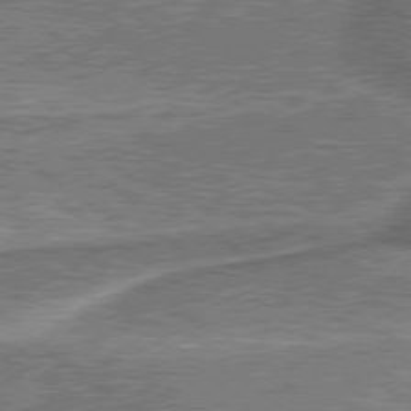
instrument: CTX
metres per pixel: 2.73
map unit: lApd
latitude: 79.8961
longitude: 174.2928
